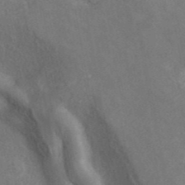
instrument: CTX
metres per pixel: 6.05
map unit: ANa
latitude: 42.1578
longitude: 30.4062
